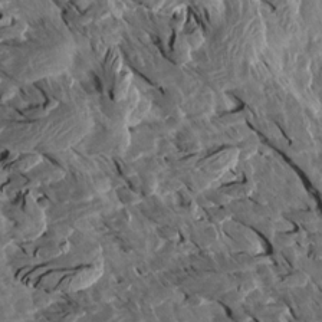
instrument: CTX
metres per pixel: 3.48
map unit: Aa
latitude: 13.5938
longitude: -143.4049
